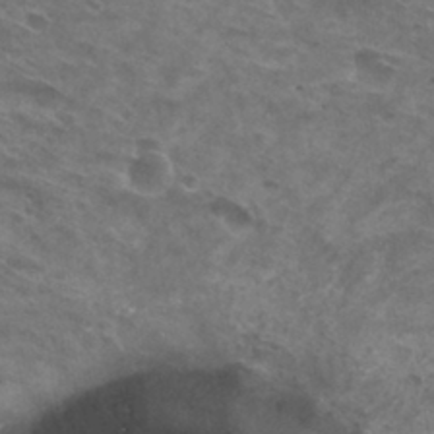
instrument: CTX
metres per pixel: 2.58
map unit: Hto
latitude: 29.7638
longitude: -46.6869
